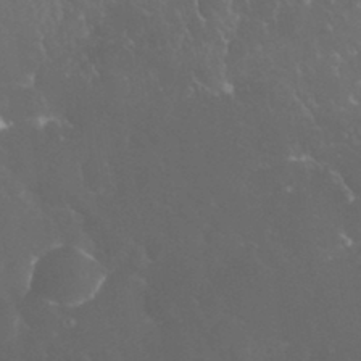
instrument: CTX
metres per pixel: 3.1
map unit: eHh
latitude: 32.1956
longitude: -63.1403
